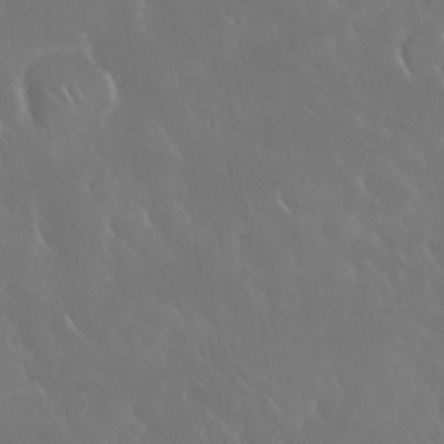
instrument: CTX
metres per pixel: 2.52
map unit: Nhu
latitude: 30.4223
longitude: -58.7624
